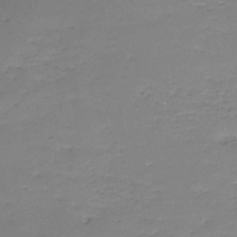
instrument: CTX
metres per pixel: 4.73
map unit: HNb
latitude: -48.2740
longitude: -39.6694
